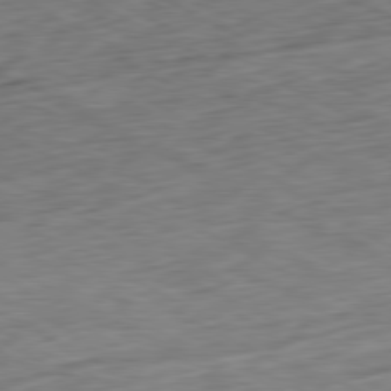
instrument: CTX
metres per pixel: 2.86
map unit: Ap
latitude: -80.6519
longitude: -72.6869
